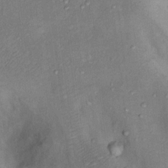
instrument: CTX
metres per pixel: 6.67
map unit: Nhu
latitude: 11.6316
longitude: -28.4979
